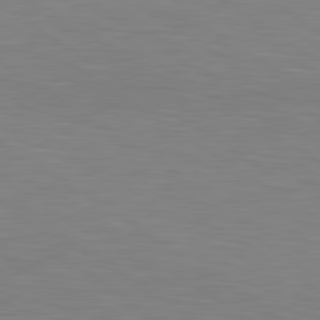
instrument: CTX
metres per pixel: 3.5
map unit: lApd
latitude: 80.3278
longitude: 124.3117
